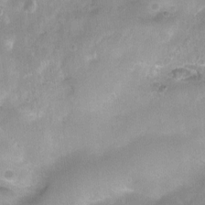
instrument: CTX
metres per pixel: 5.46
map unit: Nhu
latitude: 4.3656
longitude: -16.2334
